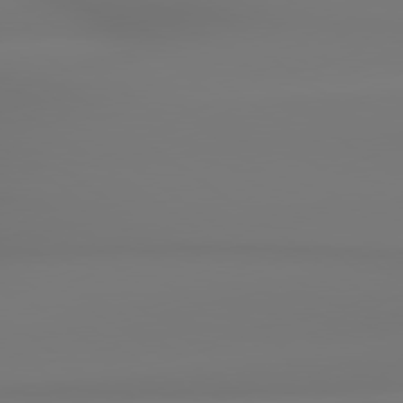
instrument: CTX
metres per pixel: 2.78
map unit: lApd
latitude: 78.9892
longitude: -136.6113
